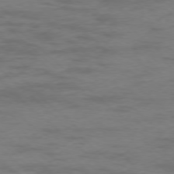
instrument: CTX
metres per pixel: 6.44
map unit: Ap
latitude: -77.0864
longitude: -76.8380
